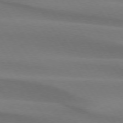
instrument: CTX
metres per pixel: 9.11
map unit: lApd
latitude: 74.4979
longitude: -65.9339
